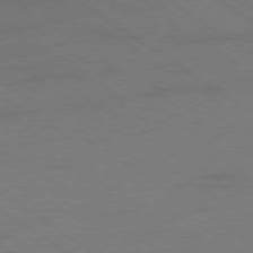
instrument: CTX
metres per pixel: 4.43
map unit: Ap
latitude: -79.2565
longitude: -53.0648
